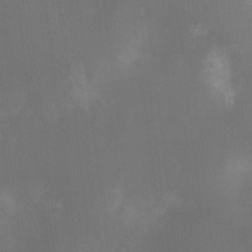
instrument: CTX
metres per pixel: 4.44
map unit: Nhu
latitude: -11.1431
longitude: -40.5356
